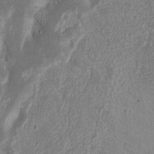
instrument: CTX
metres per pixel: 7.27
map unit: Nhu
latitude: 17.9528
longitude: -73.9717
